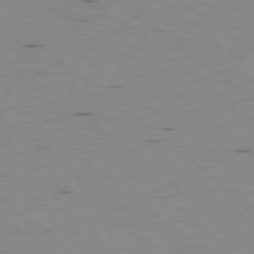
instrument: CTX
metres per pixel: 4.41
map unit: Ap
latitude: -78.8975
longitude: -73.9528
